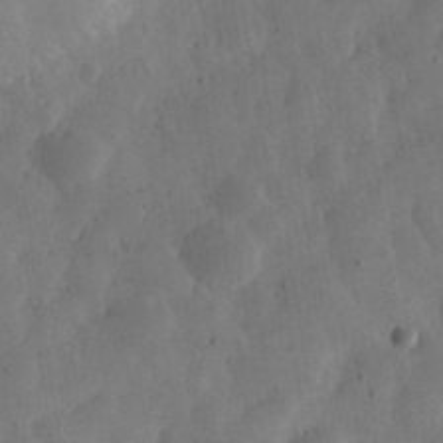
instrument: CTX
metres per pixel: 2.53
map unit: eHh
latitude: 31.0648
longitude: -73.2537
